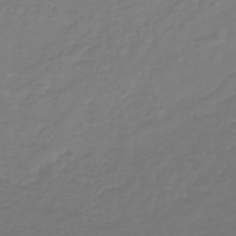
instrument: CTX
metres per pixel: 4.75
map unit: lHb
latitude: -42.3495
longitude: 60.6330
